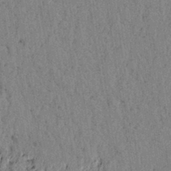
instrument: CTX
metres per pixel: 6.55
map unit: lAvf
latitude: 5.4426
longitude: 164.6897
